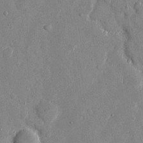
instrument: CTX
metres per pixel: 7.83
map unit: eHh
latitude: 11.0648
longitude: -67.3859
